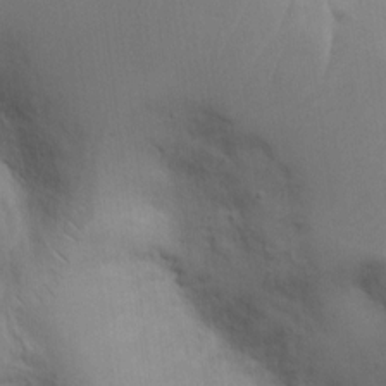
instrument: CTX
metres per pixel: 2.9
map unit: Hto
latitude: 12.2901
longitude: -56.9135
